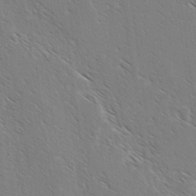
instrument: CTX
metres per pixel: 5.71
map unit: lAvf
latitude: -3.1053
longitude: -113.3482
